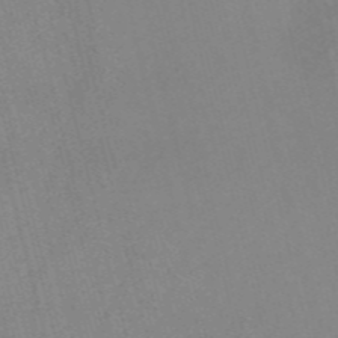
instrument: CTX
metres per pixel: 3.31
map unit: Nve
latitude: -56.7841
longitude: 51.5399
